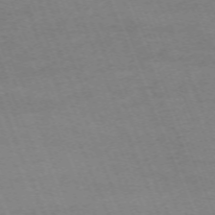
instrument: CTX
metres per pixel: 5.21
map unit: Nhu
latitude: -68.3117
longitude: 37.9556
